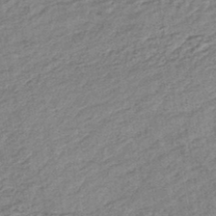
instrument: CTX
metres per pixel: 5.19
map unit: lHb
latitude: -44.3495
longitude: 64.8597
